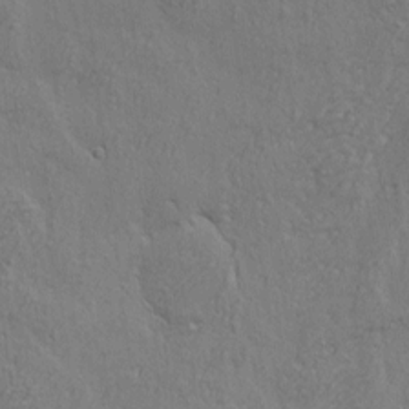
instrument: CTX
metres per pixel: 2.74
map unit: eHh
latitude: 3.5560
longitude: -78.1200
